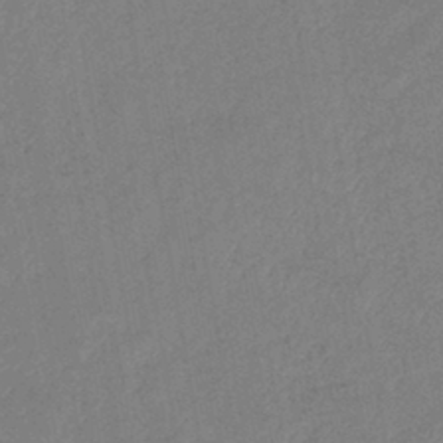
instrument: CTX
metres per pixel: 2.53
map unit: eHb
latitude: -41.1431
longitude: 79.7477
